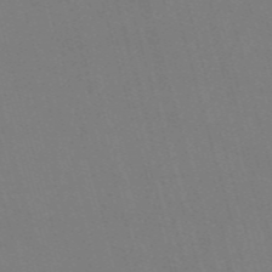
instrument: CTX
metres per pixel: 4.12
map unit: Nve
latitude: -58.1794
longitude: 62.1605
